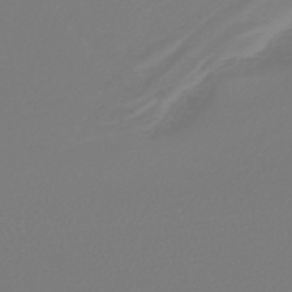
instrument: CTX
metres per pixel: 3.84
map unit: lHb
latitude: -46.6896
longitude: 75.8045
